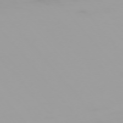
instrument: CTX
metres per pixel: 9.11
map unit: Ap
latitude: -76.8030
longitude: -74.4979
